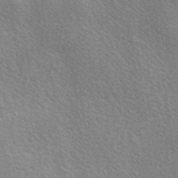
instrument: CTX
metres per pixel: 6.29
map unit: Ave
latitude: 0.4223
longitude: -114.8191
